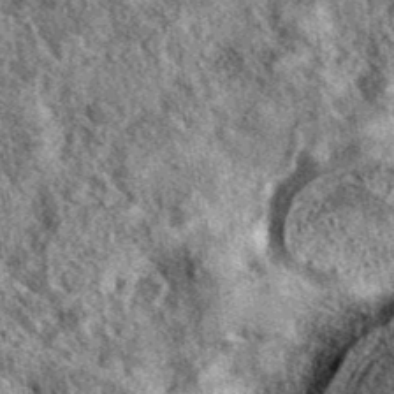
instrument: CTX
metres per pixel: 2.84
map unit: eAb
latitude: 39.3482
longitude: 106.9730
